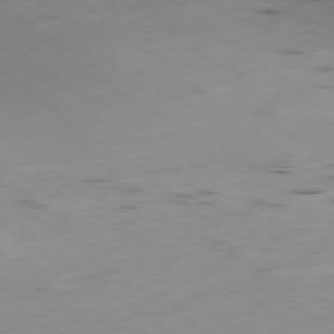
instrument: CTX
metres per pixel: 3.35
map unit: Ap
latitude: -79.1242
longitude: -63.4994
